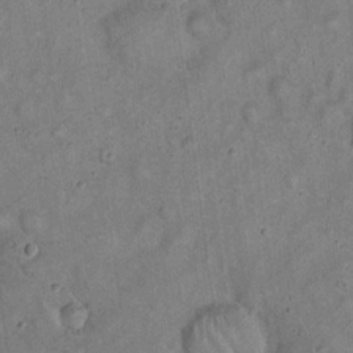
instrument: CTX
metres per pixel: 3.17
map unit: eHh
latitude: 20.1767
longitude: -60.8191
